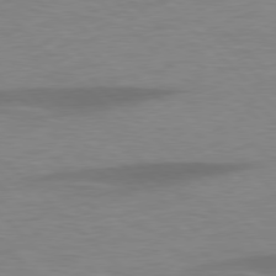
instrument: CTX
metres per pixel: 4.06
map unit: lApd
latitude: 77.8016
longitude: -59.8772
